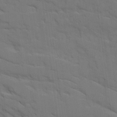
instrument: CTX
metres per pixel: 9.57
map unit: Ave
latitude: 18.7057
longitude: -129.0836
